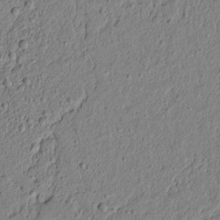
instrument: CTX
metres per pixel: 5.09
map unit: lAvf
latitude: 6.0633
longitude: 167.0675
